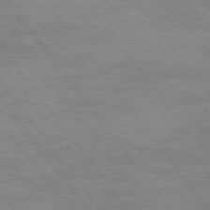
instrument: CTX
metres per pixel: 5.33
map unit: Hpe
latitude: 75.0647
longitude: -143.3293
